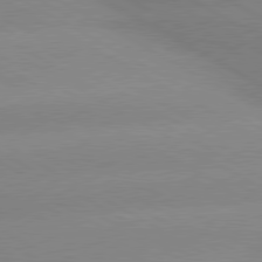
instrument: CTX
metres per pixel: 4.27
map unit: lApd
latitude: 80.0822
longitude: -147.5372
